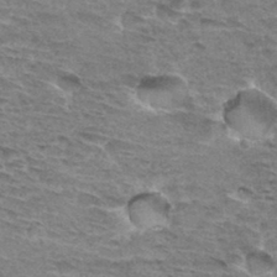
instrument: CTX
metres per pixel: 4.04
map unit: Hto
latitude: 33.2915
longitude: -45.0836
